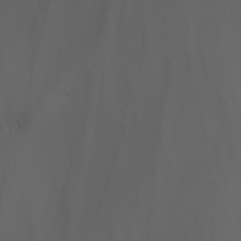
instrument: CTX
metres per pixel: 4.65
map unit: Nhu
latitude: -7.1998
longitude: -85.7828
